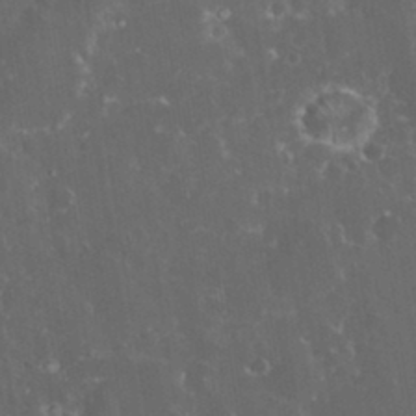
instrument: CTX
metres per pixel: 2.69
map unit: eHh
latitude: 33.0647
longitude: -61.8205
